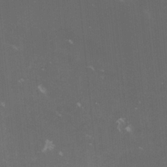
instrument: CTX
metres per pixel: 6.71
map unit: lHvf
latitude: -15.0865
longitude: -101.6316
